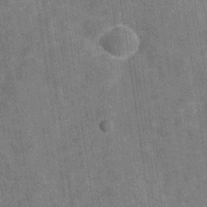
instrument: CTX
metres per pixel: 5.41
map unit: Hve
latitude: -29.5399
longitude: 92.1228
